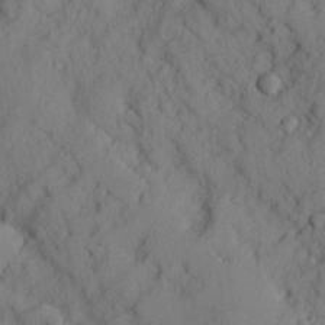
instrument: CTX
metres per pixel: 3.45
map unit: Ave
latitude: 9.5749
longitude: -102.1766
